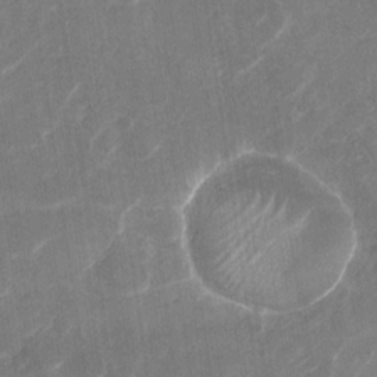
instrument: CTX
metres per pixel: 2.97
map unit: Nhu
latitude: -29.7667
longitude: -71.1592
